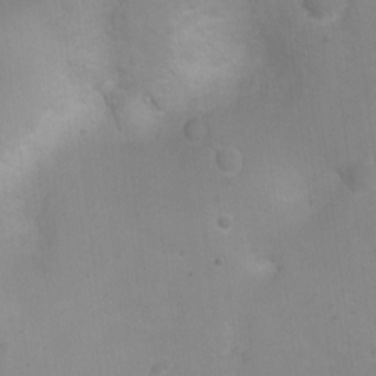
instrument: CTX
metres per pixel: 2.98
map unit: Hto
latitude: 3.1403
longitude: -35.4615
